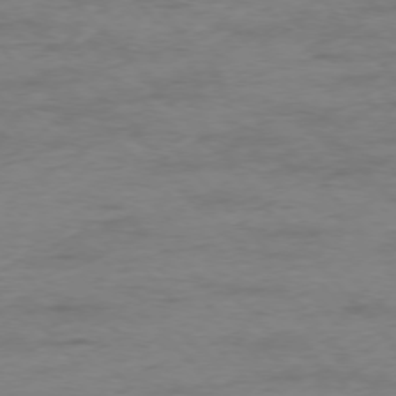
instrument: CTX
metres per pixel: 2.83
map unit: Ap
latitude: -76.9353
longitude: -83.9150
